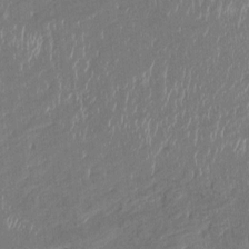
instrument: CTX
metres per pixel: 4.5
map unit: HNhu
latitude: 2.7813
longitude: -5.7639
